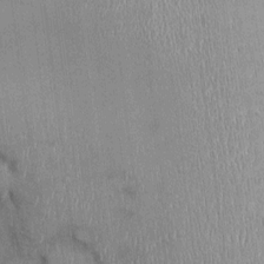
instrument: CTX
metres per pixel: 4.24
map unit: Ht
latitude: -3.1809
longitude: -13.6694
